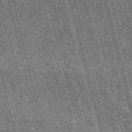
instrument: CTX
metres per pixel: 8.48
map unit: HNb
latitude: -55.8989
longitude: -43.2726
